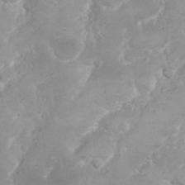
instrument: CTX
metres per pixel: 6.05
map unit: Nhu
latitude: 26.4412
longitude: -60.8569
